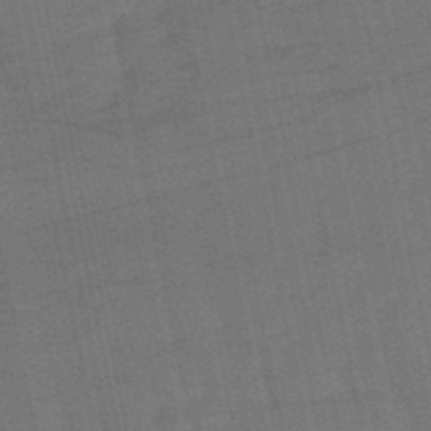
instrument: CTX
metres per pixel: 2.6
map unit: eHb
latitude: -50.2361
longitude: 78.4062
